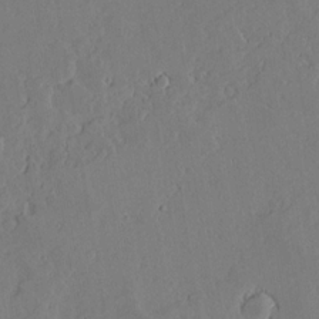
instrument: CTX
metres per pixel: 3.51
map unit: lAvf
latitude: 16.9703
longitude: -126.1767
